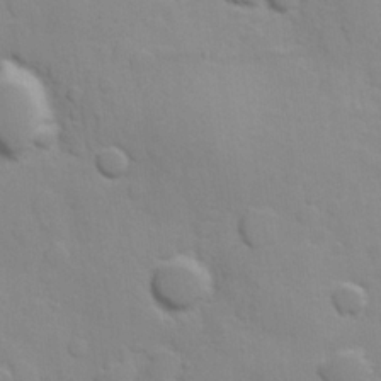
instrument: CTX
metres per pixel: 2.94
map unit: Hve
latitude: 24.0255
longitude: 148.2740
